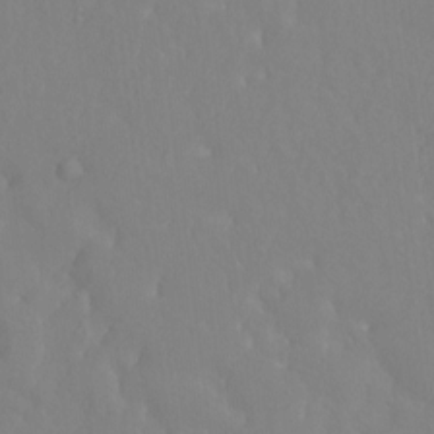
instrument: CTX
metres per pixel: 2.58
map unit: Hto
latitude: -10.9164
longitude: -37.4616
